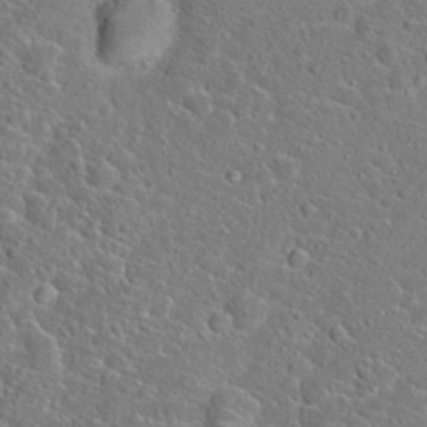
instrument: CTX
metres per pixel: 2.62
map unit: Hto
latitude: 20.7058
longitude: -44.8191
